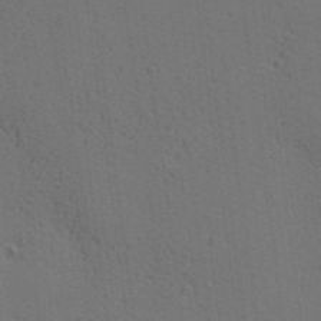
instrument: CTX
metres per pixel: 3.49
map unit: lAa
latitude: 12.6869
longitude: -108.4223
